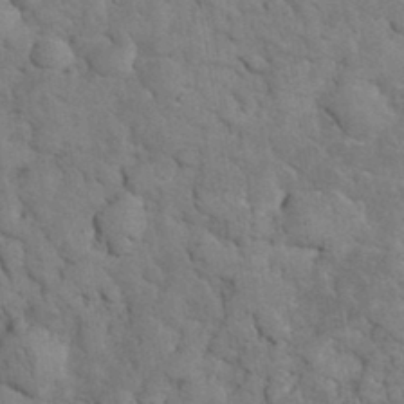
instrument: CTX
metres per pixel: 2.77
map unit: eHh
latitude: 32.8947
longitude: -66.3656
